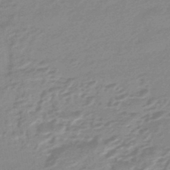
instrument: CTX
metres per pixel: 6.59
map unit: eHb
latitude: -45.1809
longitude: 89.7288
